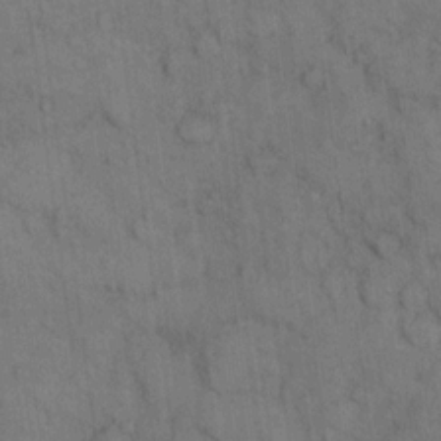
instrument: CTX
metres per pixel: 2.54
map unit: eHh
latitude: 14.8758
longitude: -63.0270
